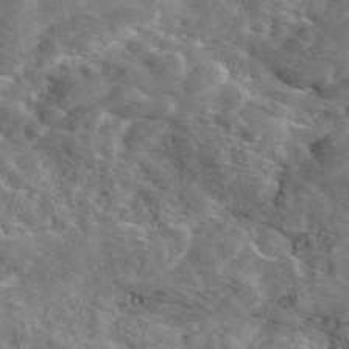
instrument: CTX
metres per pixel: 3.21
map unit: eAb
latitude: 45.4048
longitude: 111.2942
